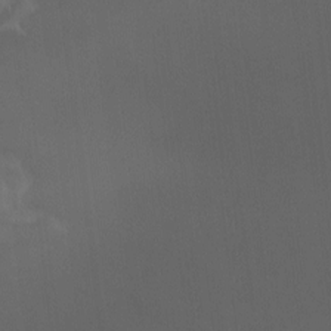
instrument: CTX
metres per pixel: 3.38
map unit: Aa
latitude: -8.6707
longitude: -78.7813
